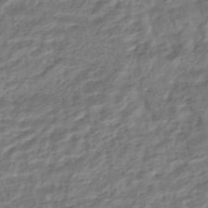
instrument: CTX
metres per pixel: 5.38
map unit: HNhu
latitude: -44.6707
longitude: 102.6330
